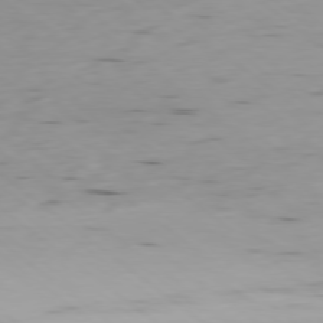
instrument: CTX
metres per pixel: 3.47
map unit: Ap
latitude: -78.8975
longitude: -92.4034
